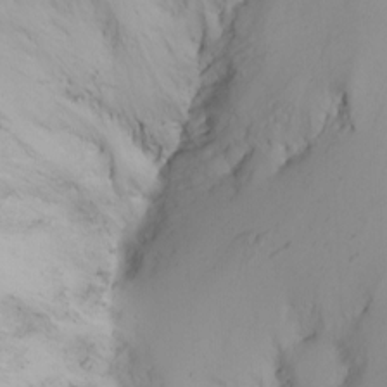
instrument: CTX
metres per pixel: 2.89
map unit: Htu
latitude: -6.2928
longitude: -68.9324
